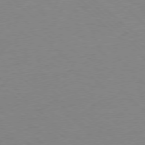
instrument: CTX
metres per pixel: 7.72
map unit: Ap
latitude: -78.4440
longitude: -57.6693
